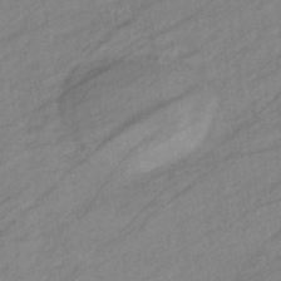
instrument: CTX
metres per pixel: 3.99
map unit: eHb
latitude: -40.9353
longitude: 83.1242
